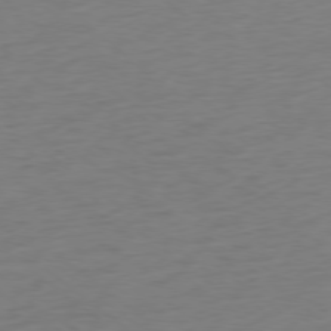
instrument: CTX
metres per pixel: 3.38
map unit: Ap
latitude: -78.5762
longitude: -68.6869
